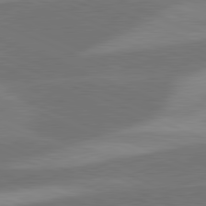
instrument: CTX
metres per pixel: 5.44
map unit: lApd
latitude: 81.4804
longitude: 124.4440
